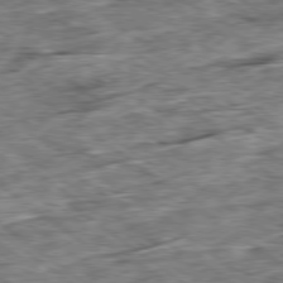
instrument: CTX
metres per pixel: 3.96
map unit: Ap
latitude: -79.4076
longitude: -86.2333
